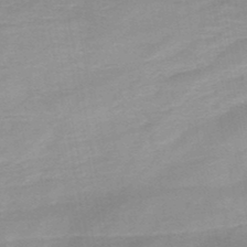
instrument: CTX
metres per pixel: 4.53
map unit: HNb
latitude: -48.6519
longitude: -39.6883
